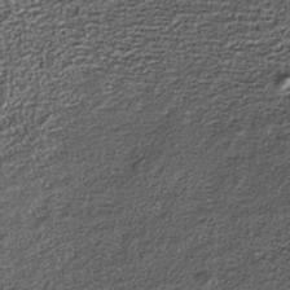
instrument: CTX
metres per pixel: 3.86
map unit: Nhe
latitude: -36.7652
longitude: -87.3104
